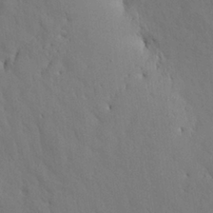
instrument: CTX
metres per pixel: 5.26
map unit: Nhu
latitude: 27.2537
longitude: -72.4223
